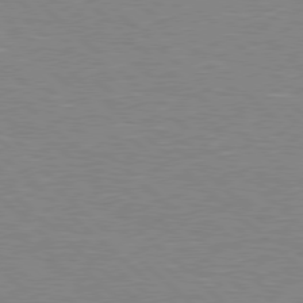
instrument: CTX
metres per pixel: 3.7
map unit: Hpe
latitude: 77.7827
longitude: -152.4979
